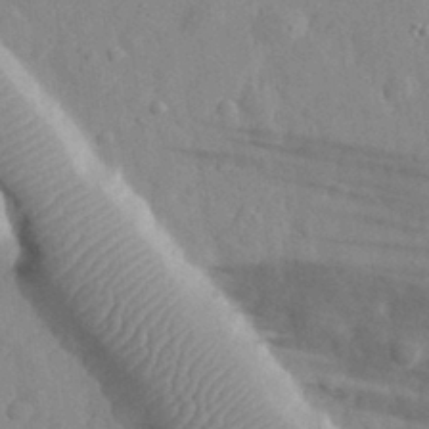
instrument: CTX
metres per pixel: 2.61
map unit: eHh
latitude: 31.9717
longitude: -72.4034
